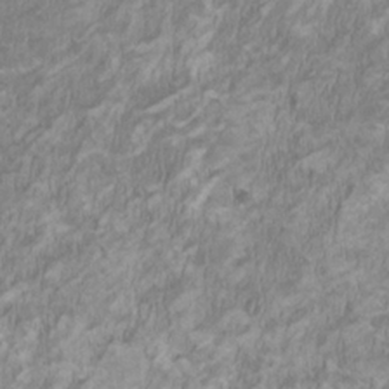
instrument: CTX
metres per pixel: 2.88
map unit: HNhu
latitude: 2.1578
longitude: -2.9324
